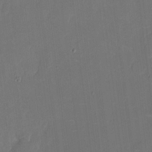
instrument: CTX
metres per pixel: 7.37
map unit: eHh
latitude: 6.1200
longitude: -68.6113
